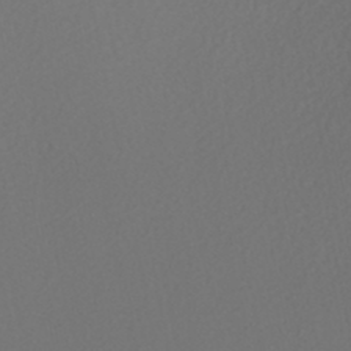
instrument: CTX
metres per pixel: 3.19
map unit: HNhu
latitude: -47.1242
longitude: 103.6722
